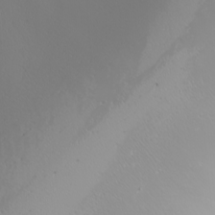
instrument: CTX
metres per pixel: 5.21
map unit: Nhu
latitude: -5.9745
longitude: -89.5938
